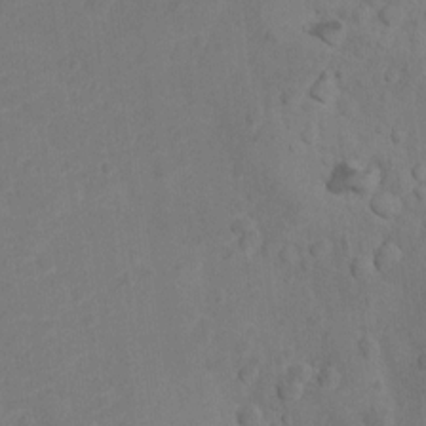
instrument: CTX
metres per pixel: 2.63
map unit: Nhu
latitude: 10.1767
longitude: -27.4049
